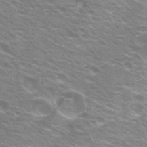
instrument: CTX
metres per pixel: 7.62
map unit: Hto
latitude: 23.4048
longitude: -31.1781
